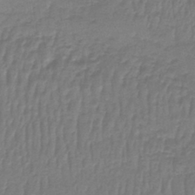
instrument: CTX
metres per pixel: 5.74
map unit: lHb
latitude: -42.0283
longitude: 60.1039
